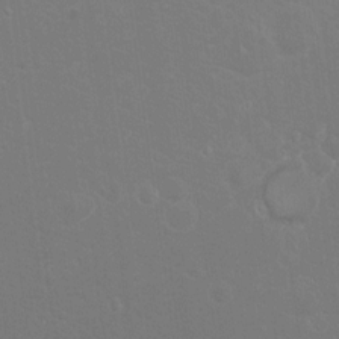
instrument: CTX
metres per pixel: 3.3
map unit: Hto
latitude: -8.7652
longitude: -43.1403
